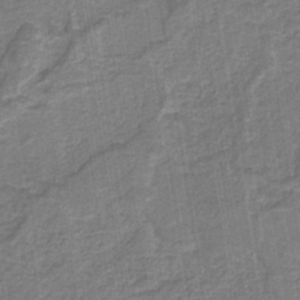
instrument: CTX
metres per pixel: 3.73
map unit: HNb
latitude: -35.2187
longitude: 54.3495
